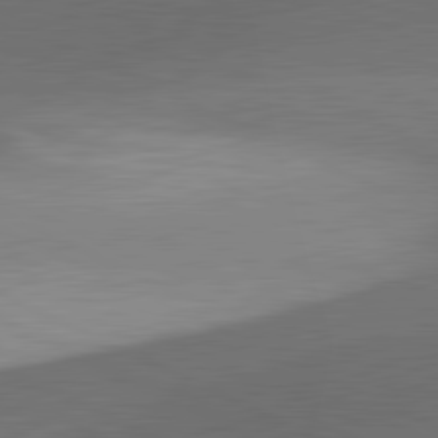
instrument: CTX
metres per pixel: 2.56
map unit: lApd
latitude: 81.7072
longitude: 127.1998
